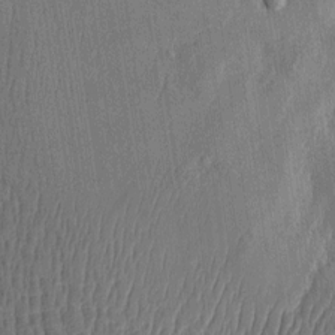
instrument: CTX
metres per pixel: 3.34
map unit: Htu
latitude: -5.8233
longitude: 176.0661
